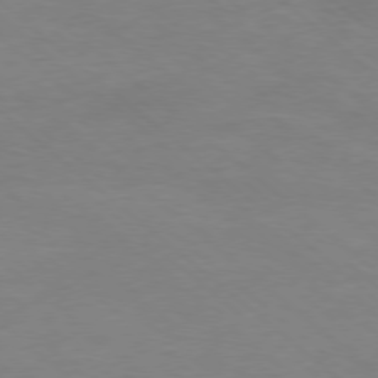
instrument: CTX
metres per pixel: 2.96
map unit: Ap
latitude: -78.3495
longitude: -98.2522
